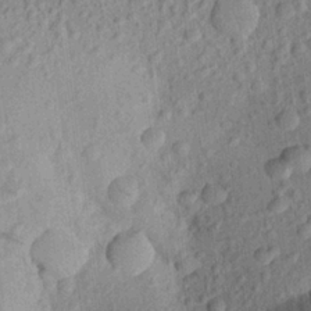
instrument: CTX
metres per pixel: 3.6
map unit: Aa
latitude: 22.5168
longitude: -147.5749
